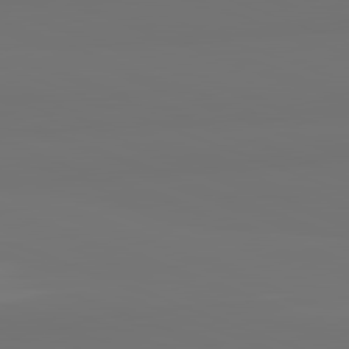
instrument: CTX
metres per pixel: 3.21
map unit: lApd
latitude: 82.2522
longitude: 154.5574
